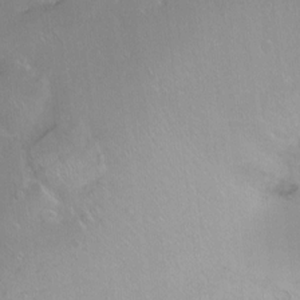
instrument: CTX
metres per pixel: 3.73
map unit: Ht
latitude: -8.2928
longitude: -36.7813
